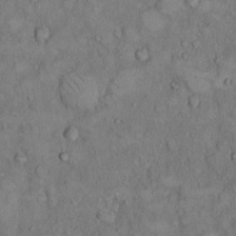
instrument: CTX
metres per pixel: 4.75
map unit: Hto
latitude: 8.9514
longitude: -59.5749
